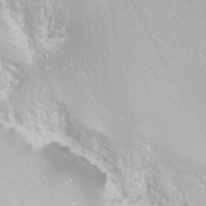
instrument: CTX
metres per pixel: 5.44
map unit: Nhu
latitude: -8.4251
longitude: -73.4237
